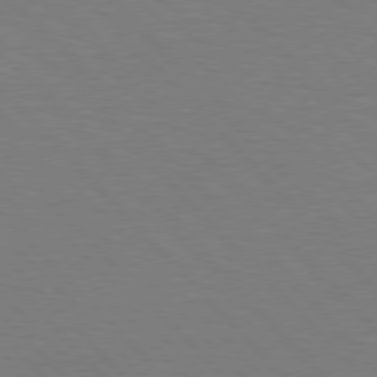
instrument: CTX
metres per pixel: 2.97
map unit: lApd
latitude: 77.2915
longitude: -59.0647
